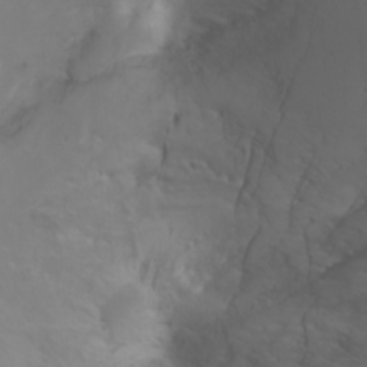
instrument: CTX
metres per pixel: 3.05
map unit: Nhu
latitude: -6.4818
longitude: -67.3103
